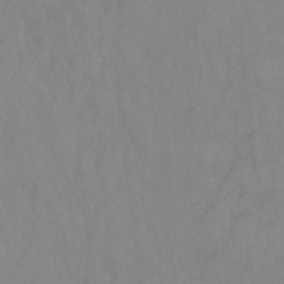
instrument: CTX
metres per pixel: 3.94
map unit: Ht
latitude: -8.5196
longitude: -33.8394
